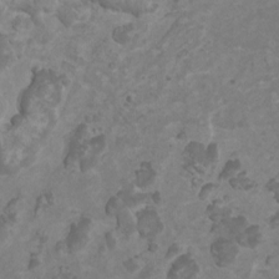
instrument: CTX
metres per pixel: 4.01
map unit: HNhu
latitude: 2.1200
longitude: -1.9339
